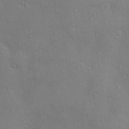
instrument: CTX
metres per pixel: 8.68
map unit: Nve
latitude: -10.1795
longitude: 173.7477
